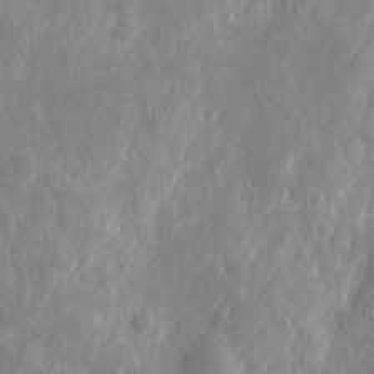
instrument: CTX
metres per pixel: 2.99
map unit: eHh
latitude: 8.8002
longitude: -71.8961
